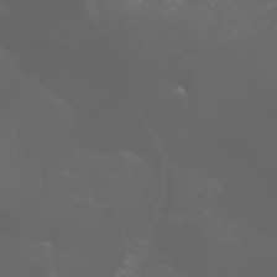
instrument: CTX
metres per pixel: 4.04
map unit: Htu
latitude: -1.3132
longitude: -74.9892
